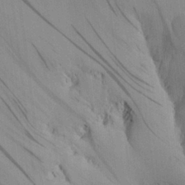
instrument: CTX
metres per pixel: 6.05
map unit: Aa
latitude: 27.1403
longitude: -137.5371
